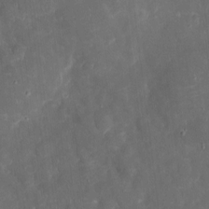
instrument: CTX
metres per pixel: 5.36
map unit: eHh
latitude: 4.6113
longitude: -70.2144
